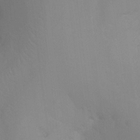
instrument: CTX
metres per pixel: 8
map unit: Ht
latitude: -16.2362
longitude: -50.0822
